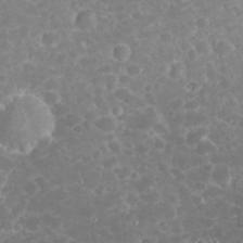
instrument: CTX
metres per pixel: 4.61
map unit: eHh
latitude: 32.5168
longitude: -61.1214
